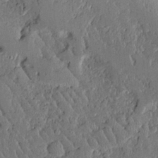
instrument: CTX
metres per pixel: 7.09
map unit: Aa
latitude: 12.8002
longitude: -126.2145
